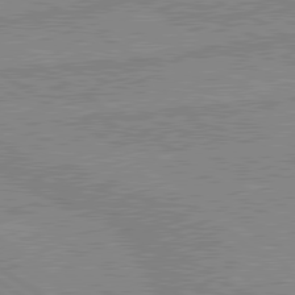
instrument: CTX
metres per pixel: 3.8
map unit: lApd
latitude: 80.1578
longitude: -174.4601
